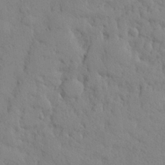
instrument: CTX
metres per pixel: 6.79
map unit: eHh
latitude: 26.8191
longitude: -75.7072
